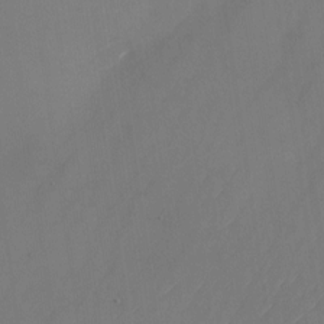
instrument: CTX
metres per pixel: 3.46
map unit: Nhu
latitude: -23.0109
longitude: -70.8191
